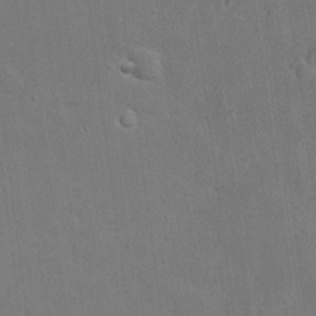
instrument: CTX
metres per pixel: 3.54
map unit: eHh
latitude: 21.7072
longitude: -62.4412
